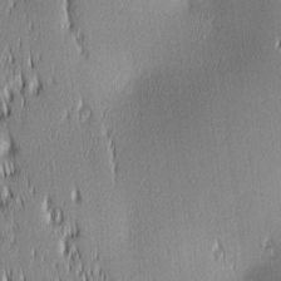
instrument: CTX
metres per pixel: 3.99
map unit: lAa
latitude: 1.8772
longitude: -117.6505
